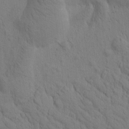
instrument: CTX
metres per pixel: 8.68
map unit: Htu
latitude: -2.8974
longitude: 172.5196
